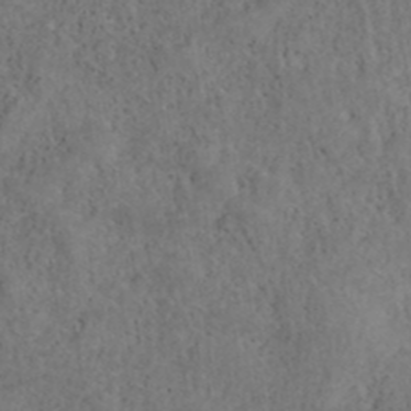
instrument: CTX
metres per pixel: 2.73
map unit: ANa
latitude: 39.3859
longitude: 22.4251
